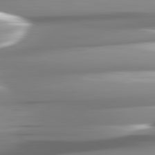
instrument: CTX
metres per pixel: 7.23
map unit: lApd
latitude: 82.0633
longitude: -141.7260
